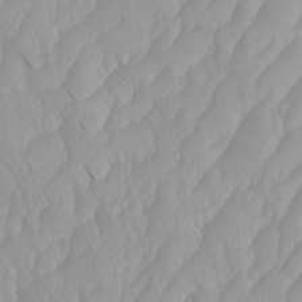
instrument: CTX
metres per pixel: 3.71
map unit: Htu
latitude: -4.1228
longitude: -73.6316
